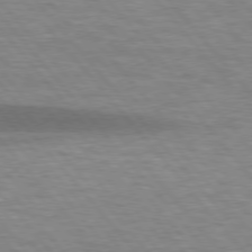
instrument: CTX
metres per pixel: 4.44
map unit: lApd
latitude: 75.8961
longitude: -58.3845
